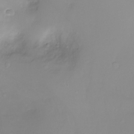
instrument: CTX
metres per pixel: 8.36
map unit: Ht
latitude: -6.7085
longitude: -20.5546
